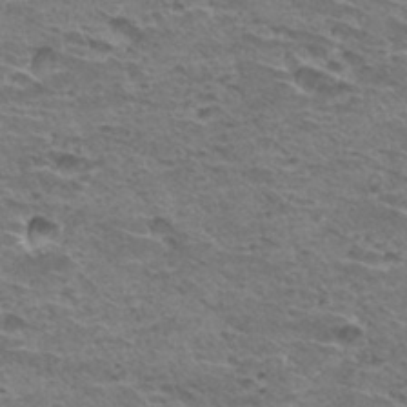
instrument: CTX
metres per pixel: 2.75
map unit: Hto
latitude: 32.6113
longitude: -39.9528
